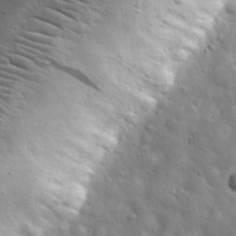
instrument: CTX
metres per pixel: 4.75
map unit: eHh
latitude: 31.4805
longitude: -73.6127
